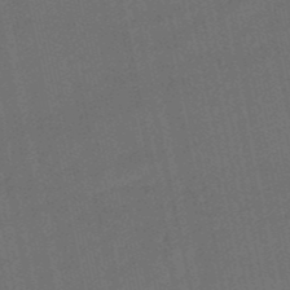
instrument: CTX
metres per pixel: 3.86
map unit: lHb
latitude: -50.6329
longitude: 80.7086
